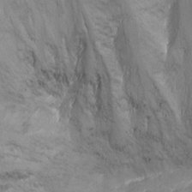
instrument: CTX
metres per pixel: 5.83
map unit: Nhu
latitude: -13.2376
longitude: -39.3104
